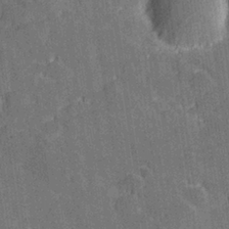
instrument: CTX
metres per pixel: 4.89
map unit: Hve
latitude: 27.7450
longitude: 144.1795
